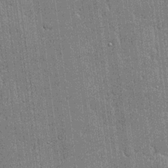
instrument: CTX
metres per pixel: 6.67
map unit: lHvf
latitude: 20.6113
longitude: 142.7841
